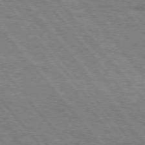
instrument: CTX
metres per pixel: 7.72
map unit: Hpe
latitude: 75.6505
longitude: -153.5560
